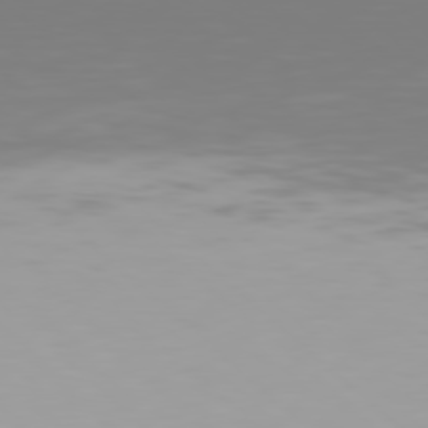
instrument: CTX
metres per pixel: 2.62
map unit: Hpe
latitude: 77.5371
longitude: -137.8961
